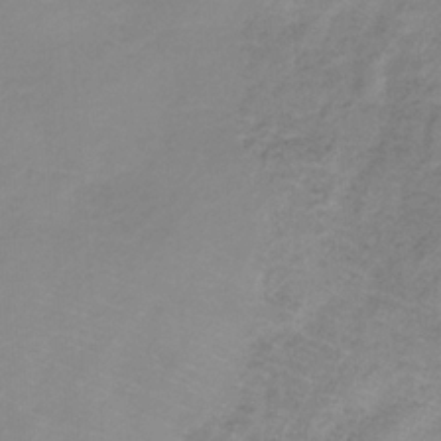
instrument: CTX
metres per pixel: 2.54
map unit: HNb
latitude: -32.3118
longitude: 60.9731
